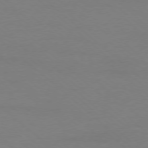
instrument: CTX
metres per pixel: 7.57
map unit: Ap
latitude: -78.3495
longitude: -70.1956
